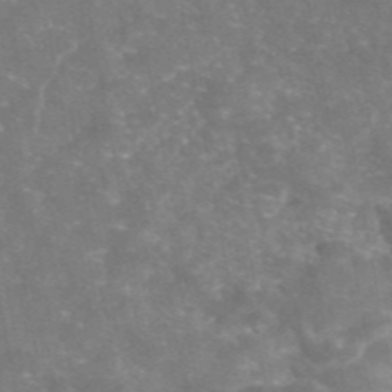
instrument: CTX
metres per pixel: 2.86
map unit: eAb
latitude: 46.3845
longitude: 120.4251
